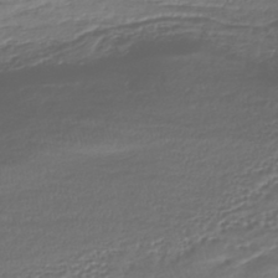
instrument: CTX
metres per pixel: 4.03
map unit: HNhu
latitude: -43.4832
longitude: 107.3132
